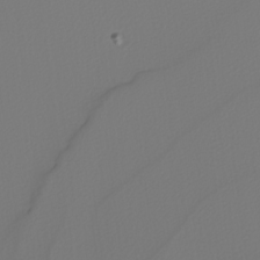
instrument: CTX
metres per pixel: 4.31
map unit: Nhu
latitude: -4.0472
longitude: -93.5749
